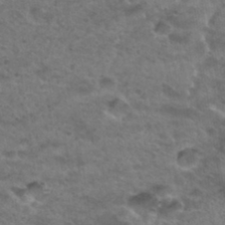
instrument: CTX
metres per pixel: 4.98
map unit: Hto
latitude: 33.1781
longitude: -48.7813
